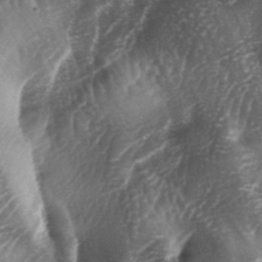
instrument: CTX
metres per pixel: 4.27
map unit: lAa
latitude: -5.3320
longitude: -126.8758
